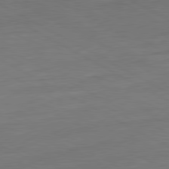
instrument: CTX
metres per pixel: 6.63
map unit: Ap
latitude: -81.5210
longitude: -79.0459
